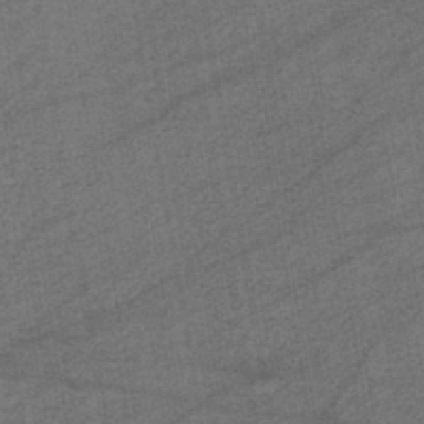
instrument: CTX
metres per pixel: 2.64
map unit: lHb
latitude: -42.2739
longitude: 60.9353
